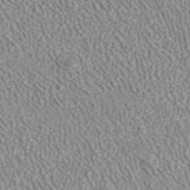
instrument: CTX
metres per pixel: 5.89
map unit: ANa
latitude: 41.7827
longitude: 28.5574
